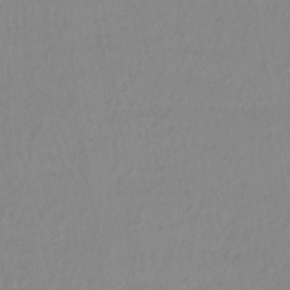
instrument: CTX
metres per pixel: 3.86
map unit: lHb
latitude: -40.1795
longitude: 65.7667
